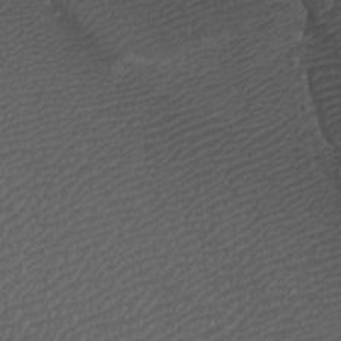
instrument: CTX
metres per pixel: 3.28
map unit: Htu
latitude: -7.5966
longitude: -65.2348
